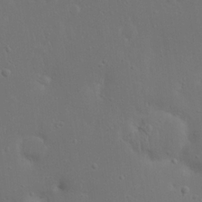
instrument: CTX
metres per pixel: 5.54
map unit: eHh
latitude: 22.8569
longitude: -69.5938
